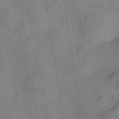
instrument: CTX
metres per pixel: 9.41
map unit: Hve
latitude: -28.5385
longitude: 92.3495
